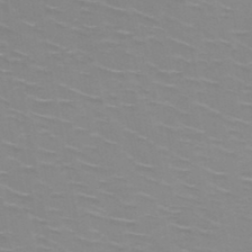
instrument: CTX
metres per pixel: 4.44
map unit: HNb
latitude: -48.4818
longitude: -47.3482
